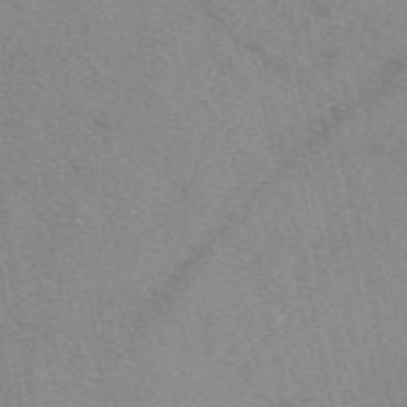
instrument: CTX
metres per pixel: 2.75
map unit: eAb
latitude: 48.2522
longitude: 111.1809
